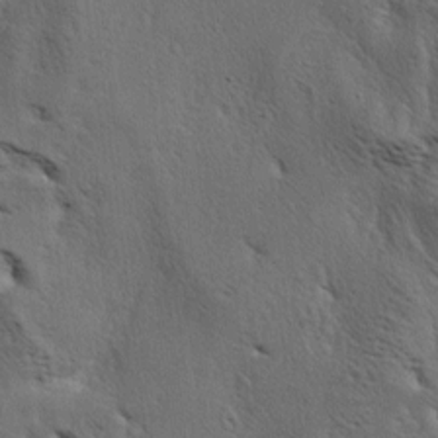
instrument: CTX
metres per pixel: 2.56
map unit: lAa
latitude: -4.9541
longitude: -125.8205
